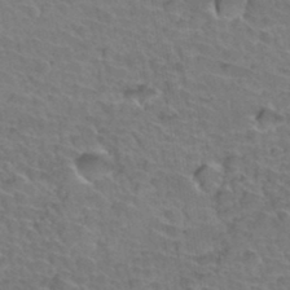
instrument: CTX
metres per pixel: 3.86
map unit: Hto
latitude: 35.7827
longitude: -44.7057
